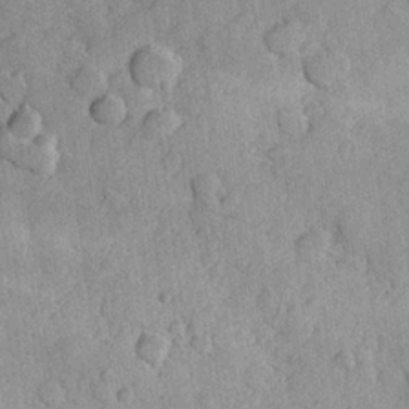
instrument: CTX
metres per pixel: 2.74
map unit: Hve
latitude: 23.6883
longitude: 148.1984
